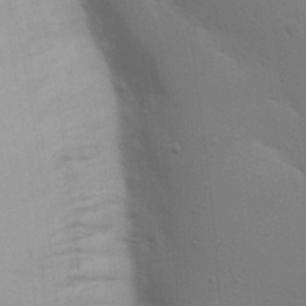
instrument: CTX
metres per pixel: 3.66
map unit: Nhu
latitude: 22.4979
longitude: -72.9703
